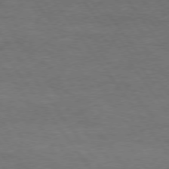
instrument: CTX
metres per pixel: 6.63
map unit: Hpe
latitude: 74.7813
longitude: -143.0081
